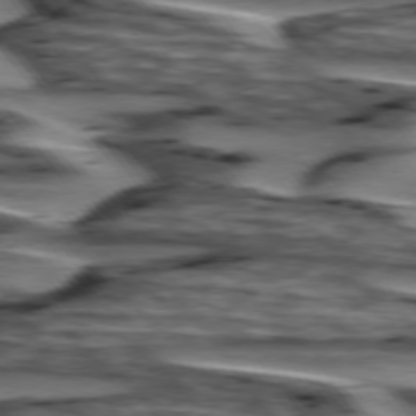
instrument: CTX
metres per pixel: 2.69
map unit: lApd
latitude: 75.4993
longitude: -72.1578
